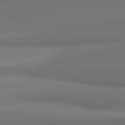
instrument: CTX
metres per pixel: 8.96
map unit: lApd
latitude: 81.4426
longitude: 155.6155
